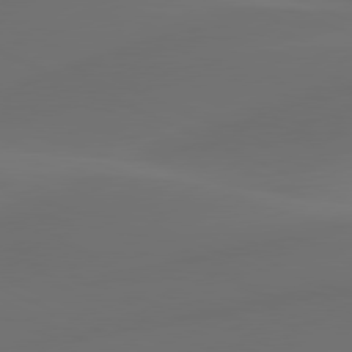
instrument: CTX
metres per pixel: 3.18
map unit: lApd
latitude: 80.5735
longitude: -83.3670
